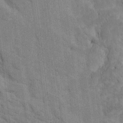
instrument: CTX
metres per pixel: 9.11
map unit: Htu
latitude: 2.1578
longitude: 143.5399
